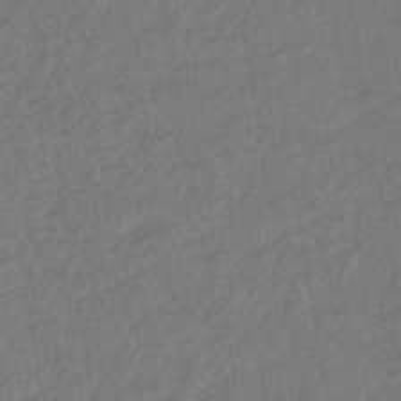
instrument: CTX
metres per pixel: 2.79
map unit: lHb
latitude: -43.1620
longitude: 68.0283
